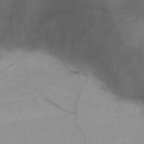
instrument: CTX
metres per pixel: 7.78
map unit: HNb
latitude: -45.9745
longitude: -41.1403
